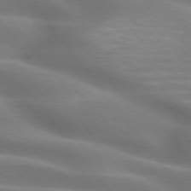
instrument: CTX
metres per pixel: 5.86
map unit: lApd
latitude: 75.0458
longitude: -60.3278
